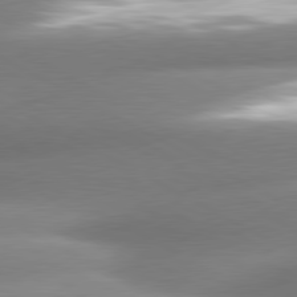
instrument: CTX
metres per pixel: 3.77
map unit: lApd
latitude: 80.4034
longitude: -158.5735
